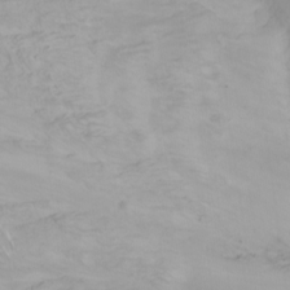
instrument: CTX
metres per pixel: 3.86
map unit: Nhu
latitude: -7.4265
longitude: -69.8772
